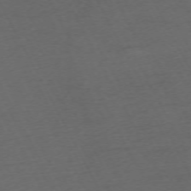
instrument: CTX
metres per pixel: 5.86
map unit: Hpe
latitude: -71.1998
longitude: 15.7100
